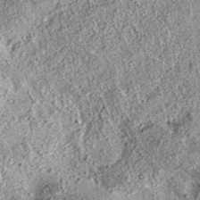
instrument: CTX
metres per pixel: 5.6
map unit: eAb
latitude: 36.5546
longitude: 111.9367
